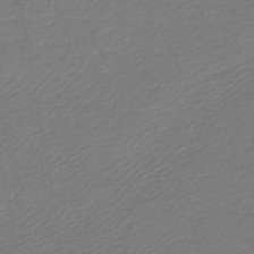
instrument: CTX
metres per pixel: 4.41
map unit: lHb
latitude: -46.6707
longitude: 59.2564
